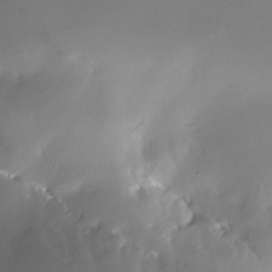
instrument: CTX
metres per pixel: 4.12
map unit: Nhe
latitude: -32.1039
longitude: -117.2726
